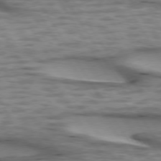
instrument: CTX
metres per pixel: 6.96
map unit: lApd
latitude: 74.6679
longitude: -50.6112
